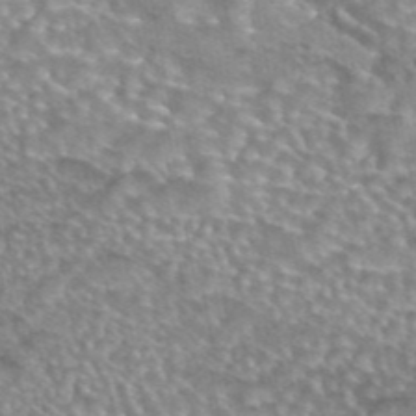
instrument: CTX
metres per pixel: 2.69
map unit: eAb
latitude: 44.2522
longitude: 104.5007
